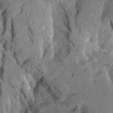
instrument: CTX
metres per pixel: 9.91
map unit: Aa
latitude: 8.6869
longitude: -127.7261
